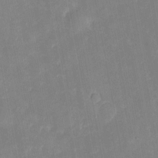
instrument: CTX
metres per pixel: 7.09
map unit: eHh
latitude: 5.6883
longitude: -69.8961
